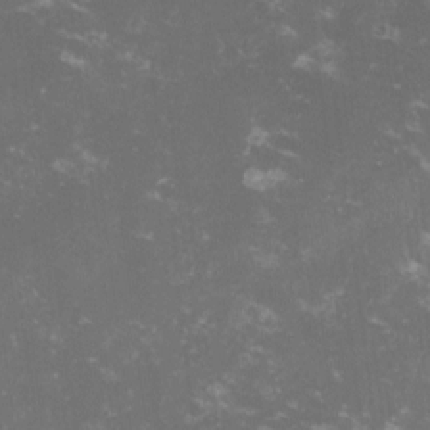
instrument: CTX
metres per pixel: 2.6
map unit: lHvf
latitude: -13.3699
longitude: -99.1403
